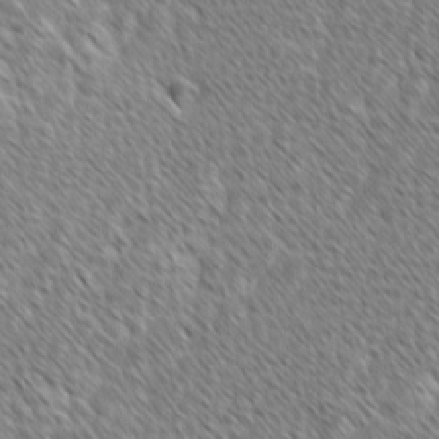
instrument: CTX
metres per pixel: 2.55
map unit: lAvf
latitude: -2.2361
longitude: -114.7813
